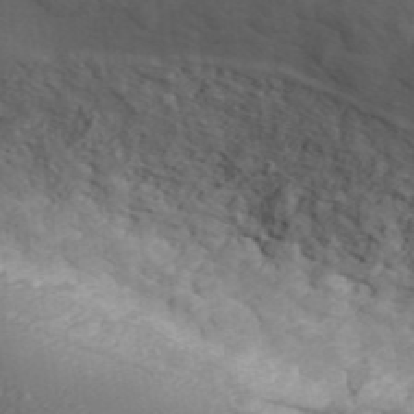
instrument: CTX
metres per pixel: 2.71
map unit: ANa
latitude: 45.3292
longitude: 21.4076
